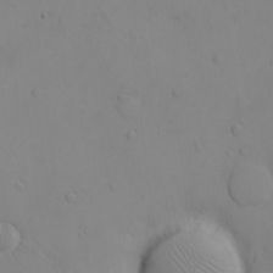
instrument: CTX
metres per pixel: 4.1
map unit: eHh
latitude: -9.4832
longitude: -65.9906
